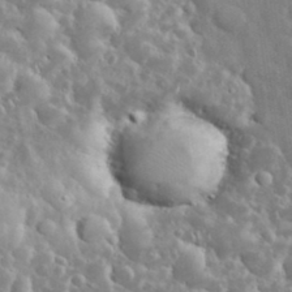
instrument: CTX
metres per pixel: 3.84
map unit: eHh
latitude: 35.1592
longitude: -61.4048
